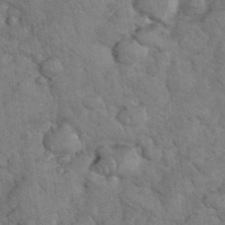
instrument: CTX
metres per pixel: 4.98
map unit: eHh
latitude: 33.9528
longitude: -66.0633
